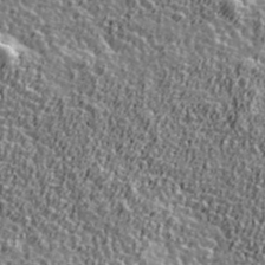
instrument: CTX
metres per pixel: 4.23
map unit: Ave
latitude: 41.7260
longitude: -112.2522
